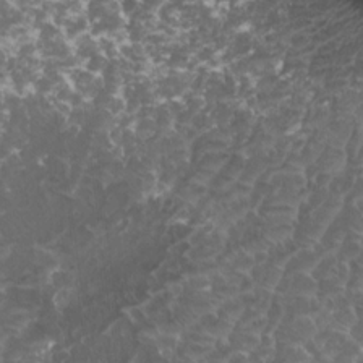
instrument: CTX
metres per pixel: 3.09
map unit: HNhu
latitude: 4.7813
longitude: 7.4832
